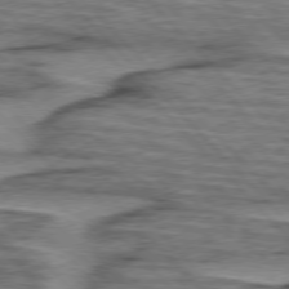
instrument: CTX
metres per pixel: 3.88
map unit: lApd
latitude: 76.5168
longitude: -77.5371
